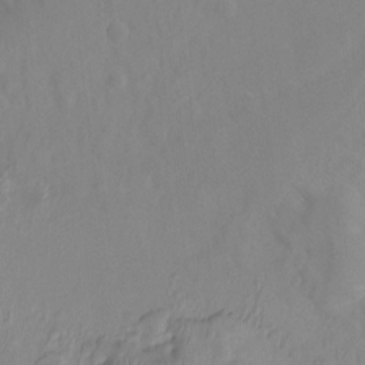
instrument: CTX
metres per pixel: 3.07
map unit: Nhu
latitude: -13.3321
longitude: -66.3845
